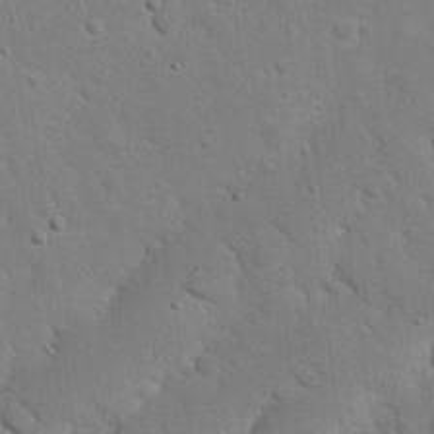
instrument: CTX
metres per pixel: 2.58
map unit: Nhu
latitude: 21.8773
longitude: -76.8569
